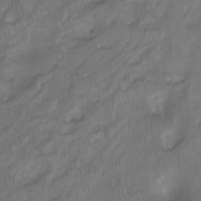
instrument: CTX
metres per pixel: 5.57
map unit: Hto
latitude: -8.2928
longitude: -40.4034
